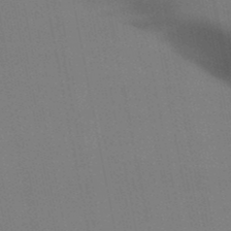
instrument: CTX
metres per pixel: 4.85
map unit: lHb
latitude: -49.8801
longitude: 70.5952
